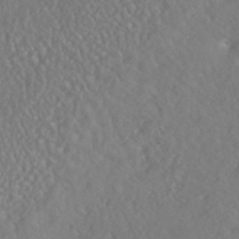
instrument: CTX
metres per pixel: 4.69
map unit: HNhu
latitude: -46.2361
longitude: 104.1983
